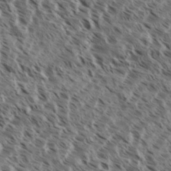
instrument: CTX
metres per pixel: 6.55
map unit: eHh
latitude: 35.6694
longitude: -138.6113
